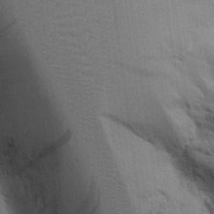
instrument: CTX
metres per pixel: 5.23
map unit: Aa
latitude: 26.1389
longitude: -129.7827
